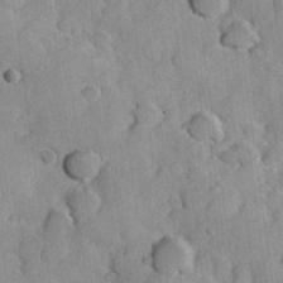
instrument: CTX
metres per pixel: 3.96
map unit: Hve
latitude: 23.7072
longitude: 148.0094
